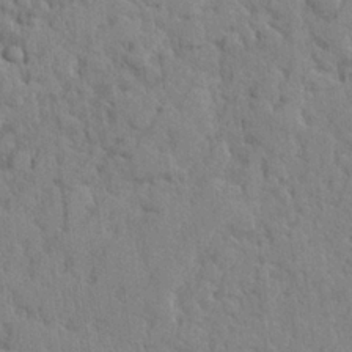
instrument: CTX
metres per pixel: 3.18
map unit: lHvf
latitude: 24.9513
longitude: 143.4265
